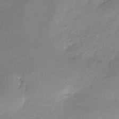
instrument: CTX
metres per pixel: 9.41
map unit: HNhu
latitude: -37.7099
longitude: 32.8030
